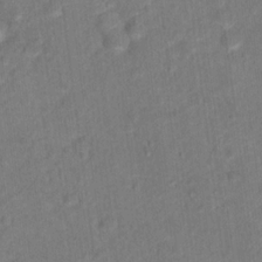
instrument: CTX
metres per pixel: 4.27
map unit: Hto
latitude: 15.9528
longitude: -39.7450
